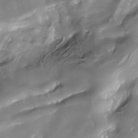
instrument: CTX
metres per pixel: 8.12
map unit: Nhe
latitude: -38.0094
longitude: -119.2915
